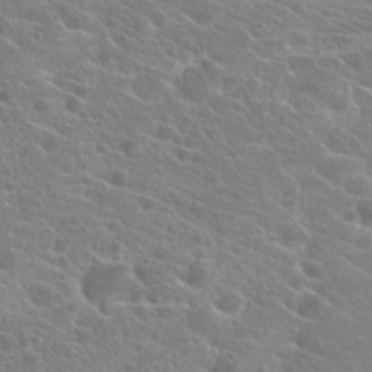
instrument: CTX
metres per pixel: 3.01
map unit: Hto
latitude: 22.2900
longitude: -39.3671
